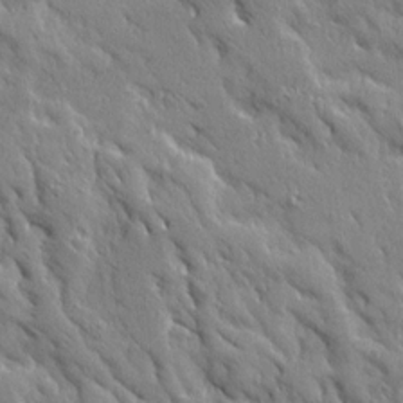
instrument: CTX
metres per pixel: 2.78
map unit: Ave
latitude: 19.9906
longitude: -136.0444
